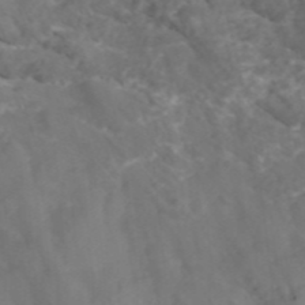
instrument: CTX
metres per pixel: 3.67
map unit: ANa
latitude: 42.3089
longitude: 33.2754
